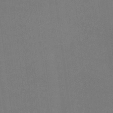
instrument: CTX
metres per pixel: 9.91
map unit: lHvf
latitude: -9.7289
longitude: -100.6302
